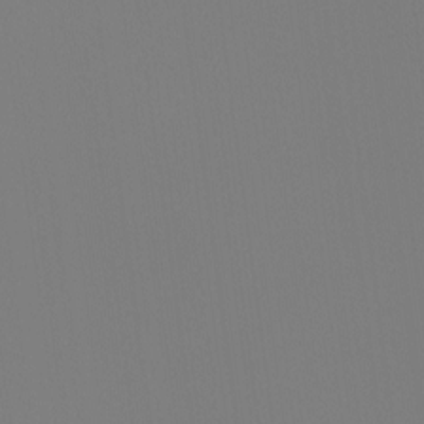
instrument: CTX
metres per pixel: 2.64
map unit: Htu
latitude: -13.0487
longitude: -70.0444
